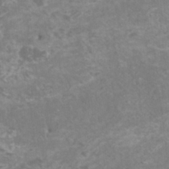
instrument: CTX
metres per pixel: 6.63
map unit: HNhu
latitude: 1.9906
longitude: -0.1200
